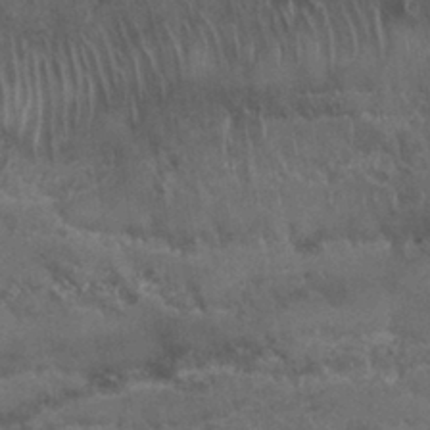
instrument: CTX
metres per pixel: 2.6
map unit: Nhu
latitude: 29.4804
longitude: -54.3656
